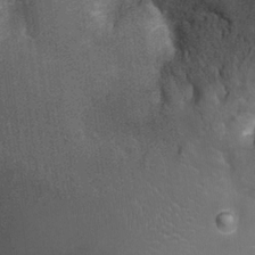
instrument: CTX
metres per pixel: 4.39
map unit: Ht
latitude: -1.2943
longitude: -15.4805
